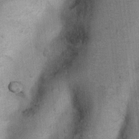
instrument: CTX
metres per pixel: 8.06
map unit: Nhu
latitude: 6.2711
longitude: -23.6883
